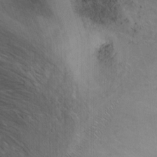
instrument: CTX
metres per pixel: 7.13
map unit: Ht
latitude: 0.6868
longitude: -32.1767
